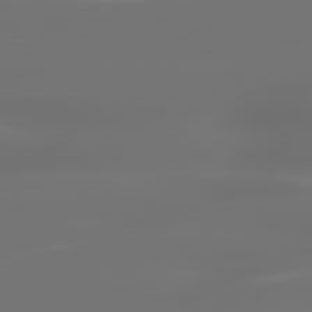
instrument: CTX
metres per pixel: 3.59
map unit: lApd
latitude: 79.9906
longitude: -138.1578
